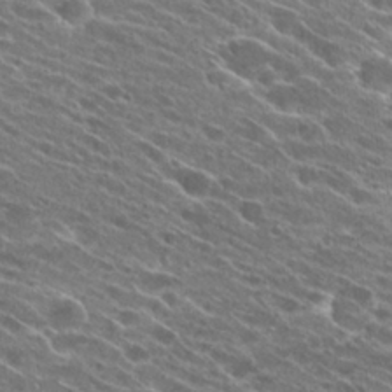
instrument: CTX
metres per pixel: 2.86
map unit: Hto
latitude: 24.8946
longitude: -41.9150
